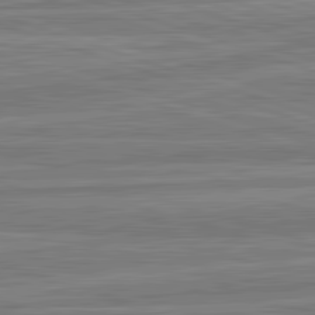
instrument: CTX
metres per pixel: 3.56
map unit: lApd
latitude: 82.8002
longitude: 178.8786
